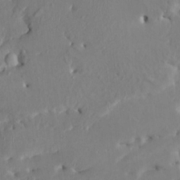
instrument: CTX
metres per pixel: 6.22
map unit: HNhu
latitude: 4.6490
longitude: -4.5168
